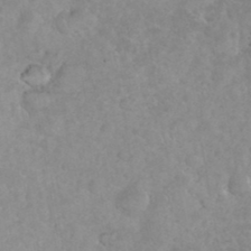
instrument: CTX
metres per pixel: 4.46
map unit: eHh
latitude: 35.8394
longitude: -62.8002
